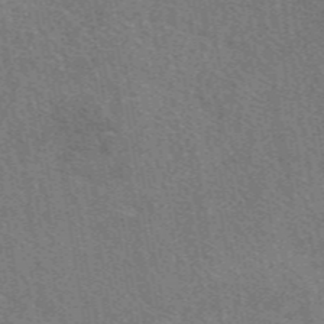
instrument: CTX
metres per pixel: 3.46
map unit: eAb
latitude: 49.2726
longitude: 114.8408
